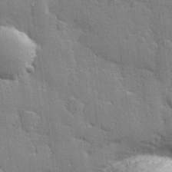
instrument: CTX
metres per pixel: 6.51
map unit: Hve
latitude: 24.7813
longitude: 149.6155
